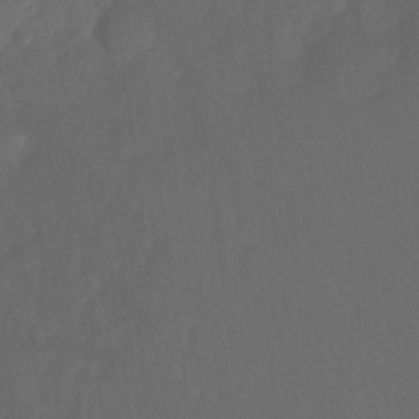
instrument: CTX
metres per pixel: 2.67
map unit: Ht
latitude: -10.4251
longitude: -35.1592
